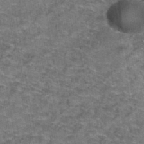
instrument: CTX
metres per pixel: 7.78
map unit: Hto
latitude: 39.6127
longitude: -42.4790
